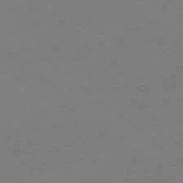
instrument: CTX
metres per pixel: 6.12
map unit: Ap
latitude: -78.9730
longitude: -56.9891
